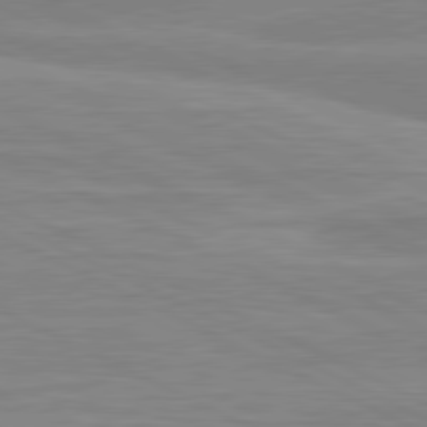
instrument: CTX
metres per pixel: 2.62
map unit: lApd
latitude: 80.9325
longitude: 169.9178
